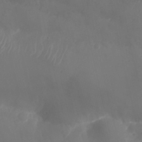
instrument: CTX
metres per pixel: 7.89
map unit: Nhu
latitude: 25.5938
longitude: -62.6491
